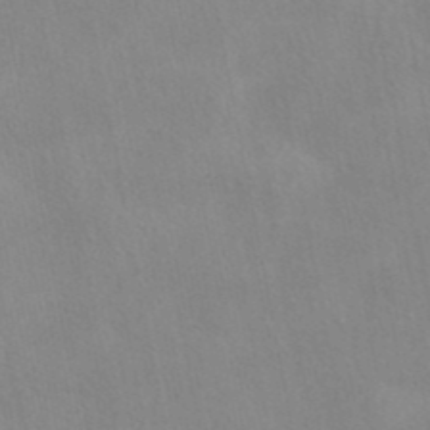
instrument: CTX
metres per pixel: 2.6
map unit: eAb
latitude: 40.3845
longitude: 105.2754
